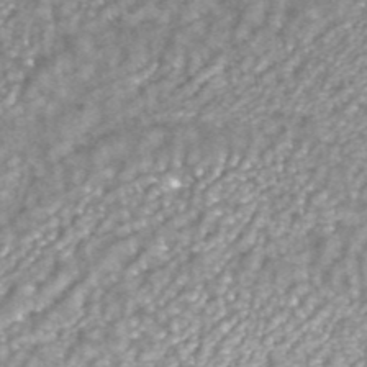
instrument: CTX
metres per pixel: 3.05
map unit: ANa
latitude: 42.1578
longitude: 27.1809
